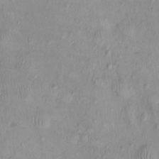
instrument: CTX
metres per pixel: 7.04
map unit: Nhu
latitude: -0.1606
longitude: -15.5372
